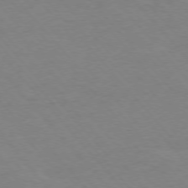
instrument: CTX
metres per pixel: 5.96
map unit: Ap
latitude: -76.4629
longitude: -88.2145
